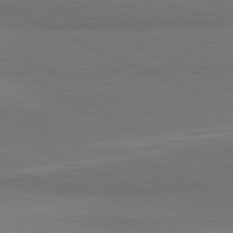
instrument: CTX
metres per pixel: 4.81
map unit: lApd
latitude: 81.7827
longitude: 157.1620
